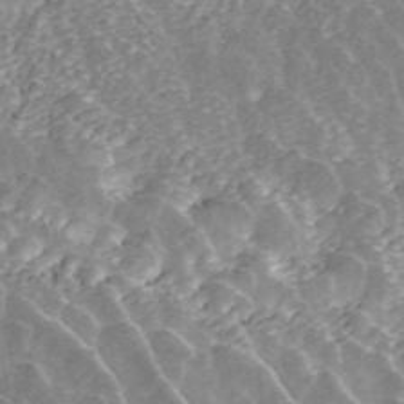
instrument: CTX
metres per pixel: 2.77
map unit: ANa
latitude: 45.8205
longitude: 29.5021
